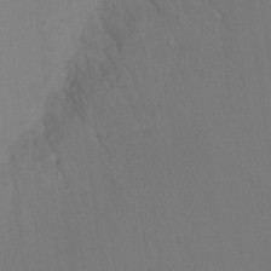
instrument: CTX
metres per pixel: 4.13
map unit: Ht
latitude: -15.5966
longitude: -48.5735
